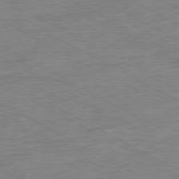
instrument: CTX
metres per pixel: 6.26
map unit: Ap
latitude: -80.7274
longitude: -76.9513
